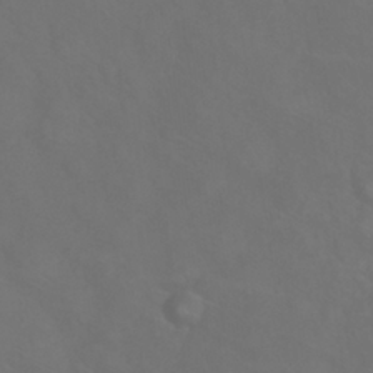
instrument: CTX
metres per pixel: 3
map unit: Nhu
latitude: 26.7246
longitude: -55.1970
